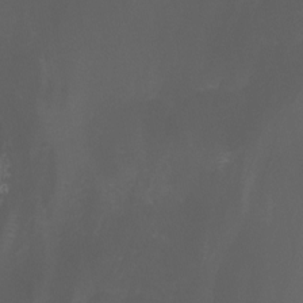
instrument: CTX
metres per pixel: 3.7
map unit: Aa
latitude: -7.7477
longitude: -77.7449
